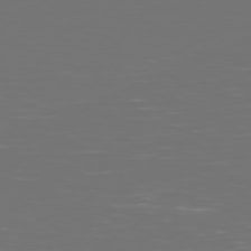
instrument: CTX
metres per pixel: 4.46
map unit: Hpe
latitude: 74.8947
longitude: -129.2159
